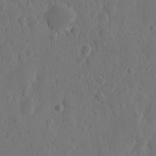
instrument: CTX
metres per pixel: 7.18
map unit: eHh
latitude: 7.1970
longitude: -73.1215
